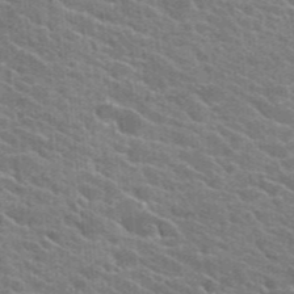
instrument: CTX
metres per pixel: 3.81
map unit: Hto
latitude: 24.3467
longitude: -36.7246
